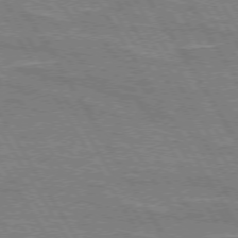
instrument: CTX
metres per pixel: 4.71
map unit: lApd
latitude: 73.0081
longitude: -55.9150
